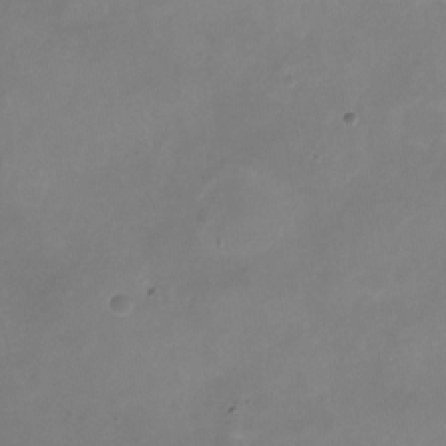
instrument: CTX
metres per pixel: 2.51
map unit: Nhu
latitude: -23.5399
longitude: -70.1389
